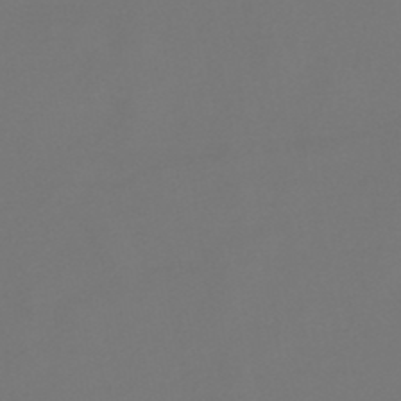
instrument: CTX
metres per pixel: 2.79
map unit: lHb
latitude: -47.1431
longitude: 72.2928
